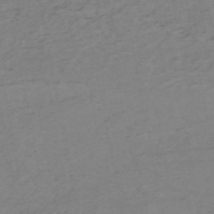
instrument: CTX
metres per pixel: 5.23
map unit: HNb
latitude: -54.6330
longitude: -44.1011
